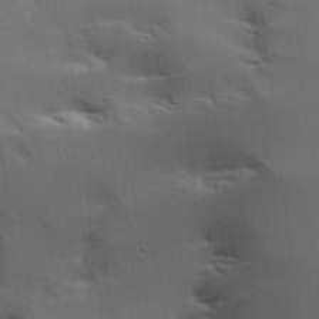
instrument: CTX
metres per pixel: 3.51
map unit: Hve
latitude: 18.1200
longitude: 149.5210
